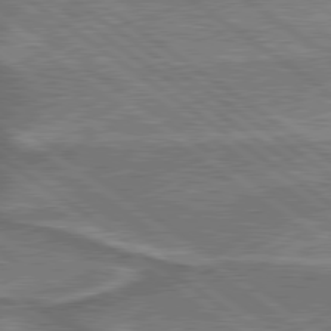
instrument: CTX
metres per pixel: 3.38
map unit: lApd
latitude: 79.6505
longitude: 173.9556
